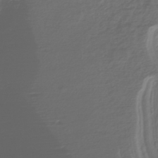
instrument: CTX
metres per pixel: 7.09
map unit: HNhu
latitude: -43.6154
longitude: 102.5007
